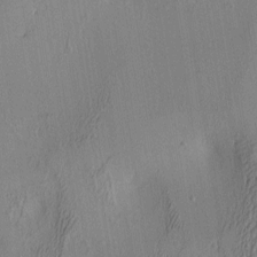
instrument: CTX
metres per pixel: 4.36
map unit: lAa
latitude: 5.8394
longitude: -113.1592
